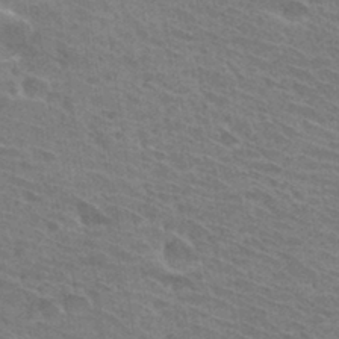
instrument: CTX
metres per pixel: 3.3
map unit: Hto
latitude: 31.8017
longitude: -41.5938
